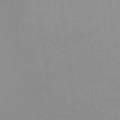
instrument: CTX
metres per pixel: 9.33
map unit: Ht
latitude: -8.5952
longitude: -35.3859
